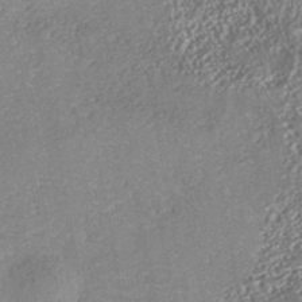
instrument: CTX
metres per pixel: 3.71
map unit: Nhe
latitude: -41.4454
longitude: -109.6127
